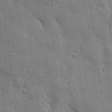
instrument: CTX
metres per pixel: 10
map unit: eHh
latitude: 4.2711
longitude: -75.2915
